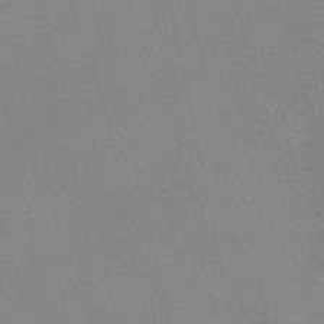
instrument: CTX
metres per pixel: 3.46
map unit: eAb
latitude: 50.3656
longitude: 108.2739
